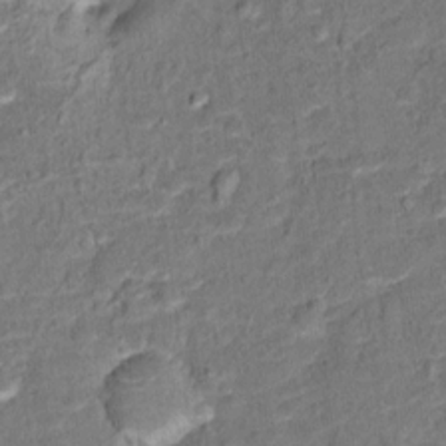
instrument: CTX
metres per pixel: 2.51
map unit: Hto
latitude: 15.2726
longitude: -39.3482
